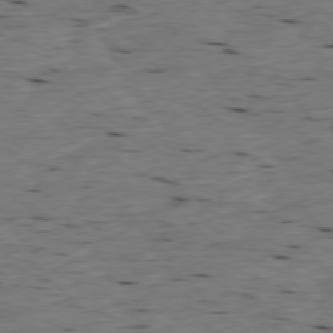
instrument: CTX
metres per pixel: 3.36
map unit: Ap
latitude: -77.6155
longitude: -89.3860
